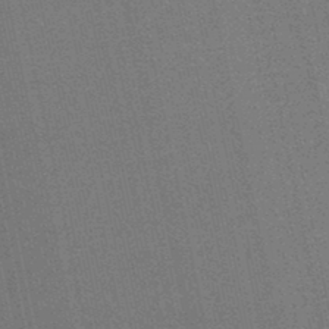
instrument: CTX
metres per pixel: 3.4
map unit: lHb
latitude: -46.1417
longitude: 57.7855
